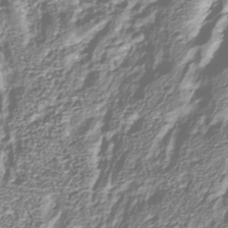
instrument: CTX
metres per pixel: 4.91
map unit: Nhu
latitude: -39.2565
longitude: -82.4978
